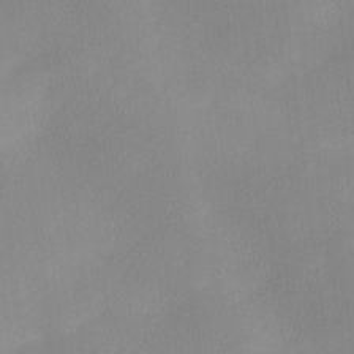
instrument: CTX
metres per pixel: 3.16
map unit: Ave
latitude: -0.1417
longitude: -114.2900
